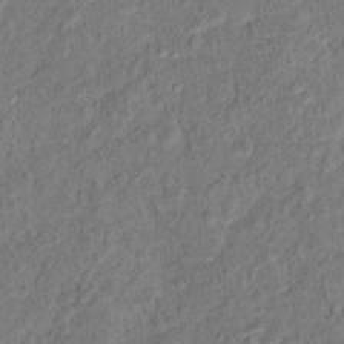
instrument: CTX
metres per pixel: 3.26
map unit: Hto
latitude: 14.3846
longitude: -38.4979
